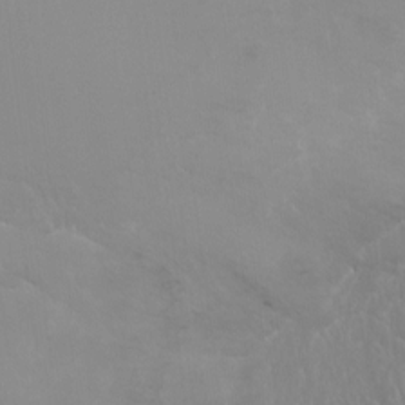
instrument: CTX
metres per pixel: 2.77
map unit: Ht
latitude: -10.0283
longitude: -45.6694
